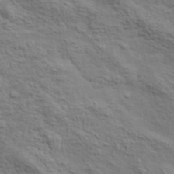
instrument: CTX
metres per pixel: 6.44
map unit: lHvf
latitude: 38.6112
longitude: -89.3104
